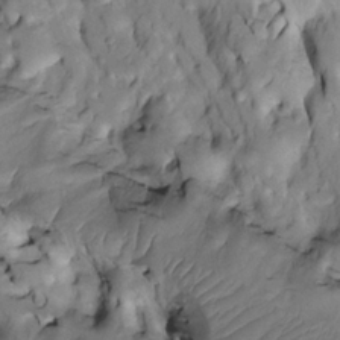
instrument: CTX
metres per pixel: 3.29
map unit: Htu
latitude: -3.0486
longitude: 150.1605
